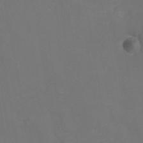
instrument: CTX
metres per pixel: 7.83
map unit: Nhu
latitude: -15.7667
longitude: -55.8205
